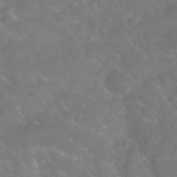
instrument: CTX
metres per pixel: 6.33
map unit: Nhu
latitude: 24.3656
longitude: -62.8758
